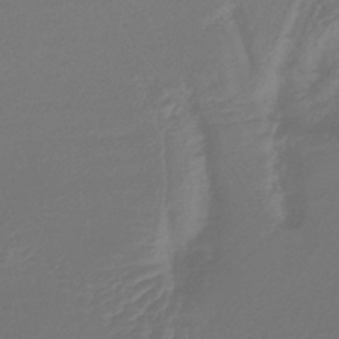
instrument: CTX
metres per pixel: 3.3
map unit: lHb
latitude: -43.7855
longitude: 78.2928
